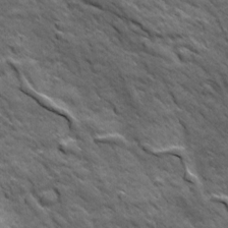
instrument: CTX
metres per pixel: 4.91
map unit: Ave
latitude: 19.0269
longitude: -134.0822
